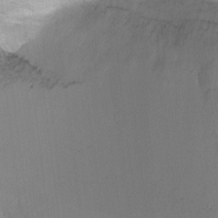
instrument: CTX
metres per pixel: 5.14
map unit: Ht
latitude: -10.0850
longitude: -28.3278
